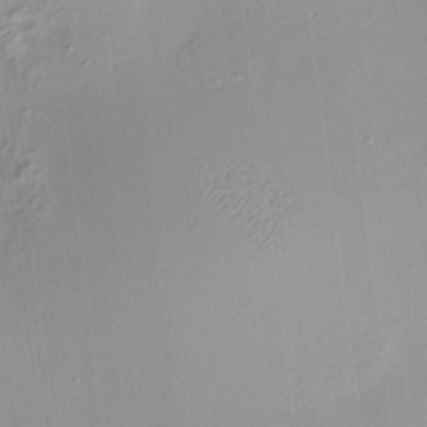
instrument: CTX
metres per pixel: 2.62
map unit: HNhu
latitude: 11.7828
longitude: 9.6533
